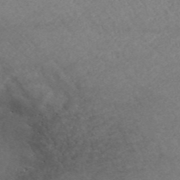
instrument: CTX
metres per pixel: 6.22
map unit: ANa
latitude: 42.7624
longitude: 27.3509
